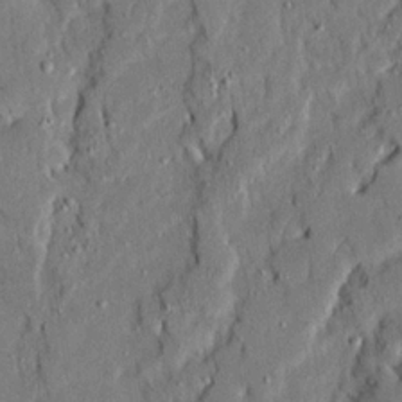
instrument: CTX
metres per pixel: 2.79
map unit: Ave
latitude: 22.2900
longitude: -130.0633
